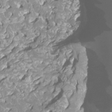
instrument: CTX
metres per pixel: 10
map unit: Ht
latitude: -4.0283
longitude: -26.5924
